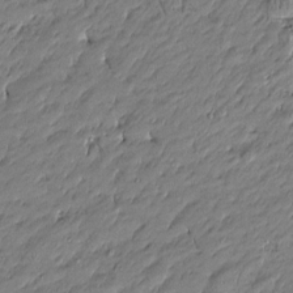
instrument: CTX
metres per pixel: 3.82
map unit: Htu
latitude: -5.3131
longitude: 176.9353
